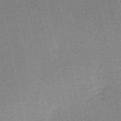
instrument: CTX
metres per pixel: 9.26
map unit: HNb
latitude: -52.1605
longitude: -46.5546
